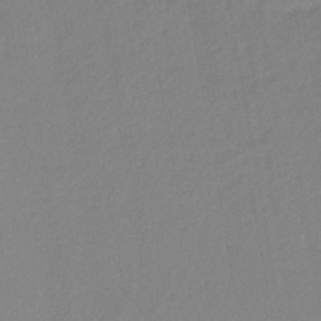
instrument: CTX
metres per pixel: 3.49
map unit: lHb
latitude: -42.6329
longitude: 68.1227
